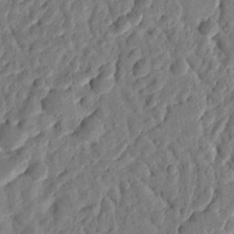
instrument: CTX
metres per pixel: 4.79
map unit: Ht
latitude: 11.8017
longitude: -76.0255
